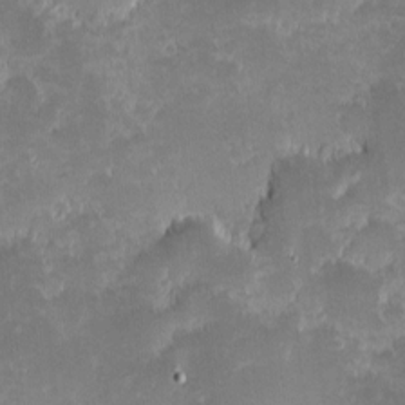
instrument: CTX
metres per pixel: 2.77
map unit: eHh
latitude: -1.5777
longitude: -85.8206
